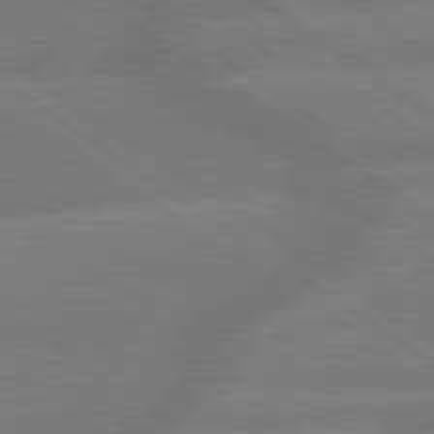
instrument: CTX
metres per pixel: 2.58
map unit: lApd
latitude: 79.7072
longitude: -164.2900
